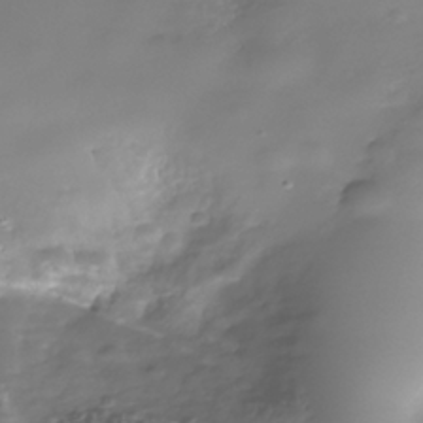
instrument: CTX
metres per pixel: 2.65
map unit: Nhe
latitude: -38.0850
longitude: -113.1781
